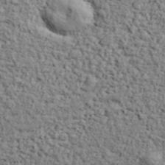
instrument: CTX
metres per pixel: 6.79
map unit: lHvf
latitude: 38.4034
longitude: -90.5924
